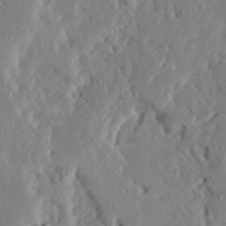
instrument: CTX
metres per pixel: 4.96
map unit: Ave
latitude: 23.3859
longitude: -131.1404
